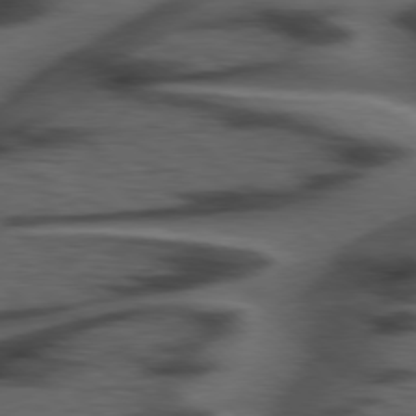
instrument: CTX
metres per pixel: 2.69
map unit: Hpe
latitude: 77.8961
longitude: -155.8016
